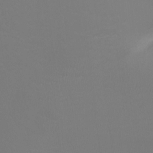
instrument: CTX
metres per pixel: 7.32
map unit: Ht
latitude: -6.5384
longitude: -21.0459
